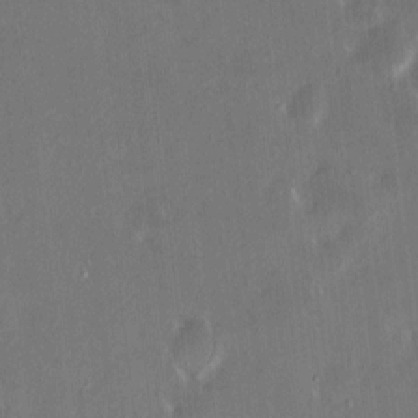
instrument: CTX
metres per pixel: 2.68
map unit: HNhu
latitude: 6.4790
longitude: 7.5399
